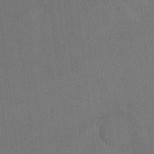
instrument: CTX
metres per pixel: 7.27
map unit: Ht
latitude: -8.0661
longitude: -39.0269
